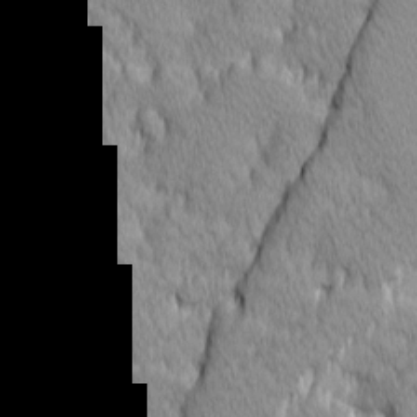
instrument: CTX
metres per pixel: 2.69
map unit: Ave
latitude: -10.5763
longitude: -117.7828
